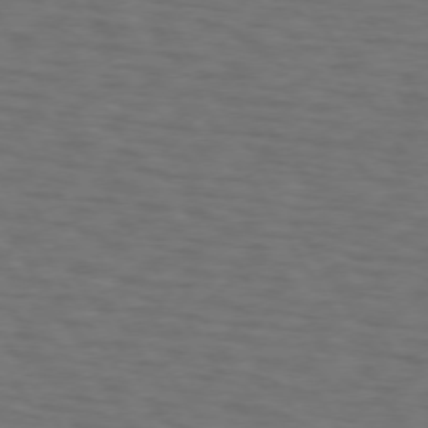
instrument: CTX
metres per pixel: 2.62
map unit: lApd
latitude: 72.9892
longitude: -73.9906
